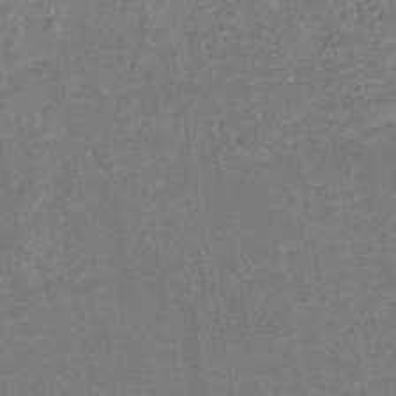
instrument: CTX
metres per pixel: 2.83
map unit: HNb
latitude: -48.4062
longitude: -44.0822
